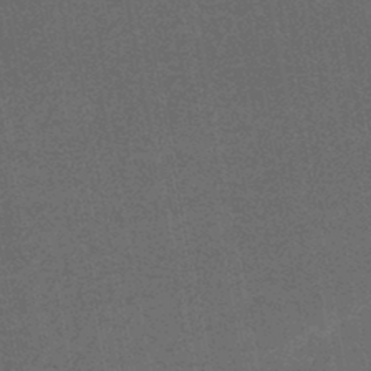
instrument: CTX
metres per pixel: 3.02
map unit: HNhu
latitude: -45.3510
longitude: 99.5588
